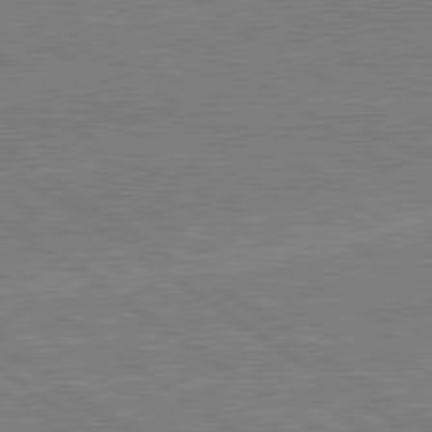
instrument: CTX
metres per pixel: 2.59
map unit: lApd
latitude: 79.6127
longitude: 166.4440
